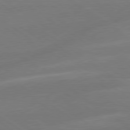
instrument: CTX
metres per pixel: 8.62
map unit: lApd
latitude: 79.1970
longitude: -142.7813
